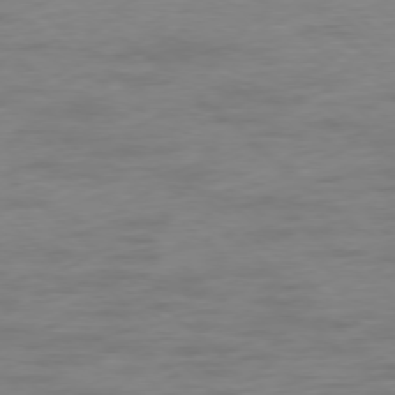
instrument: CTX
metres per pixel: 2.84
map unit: Ap
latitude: -78.0661
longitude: -63.7828
